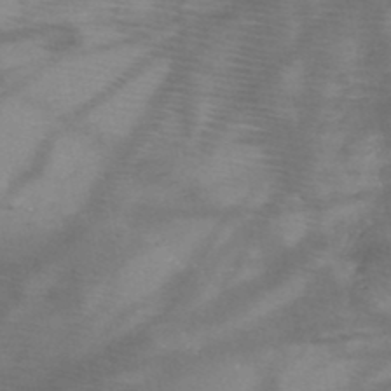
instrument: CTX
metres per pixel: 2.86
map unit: HNb
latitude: -48.0472
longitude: -41.2348
